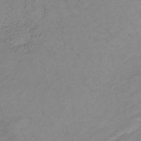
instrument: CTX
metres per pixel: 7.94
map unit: lHb
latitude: -34.5952
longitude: 69.1809
